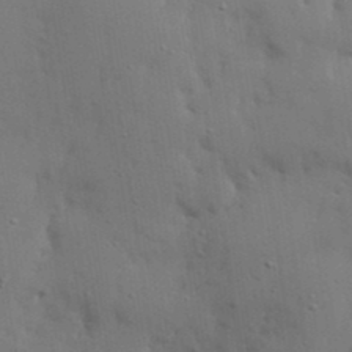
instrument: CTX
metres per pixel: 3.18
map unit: lAvf
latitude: 24.1577
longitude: -110.7058
